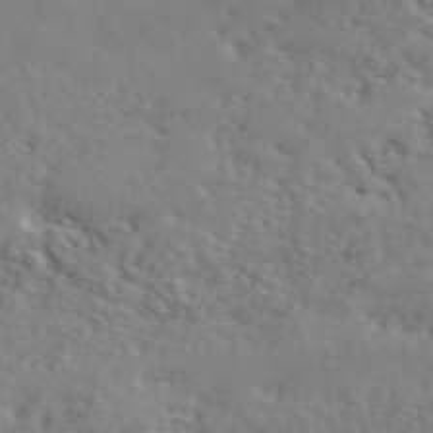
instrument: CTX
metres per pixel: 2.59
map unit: ANa
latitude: 50.1011
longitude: -81.4048
